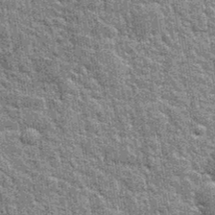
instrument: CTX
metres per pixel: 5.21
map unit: Hto
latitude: 35.3670
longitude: -52.0444
